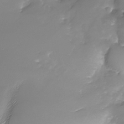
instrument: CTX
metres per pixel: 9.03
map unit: Nhu
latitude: -29.7478
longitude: -64.1011
